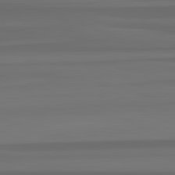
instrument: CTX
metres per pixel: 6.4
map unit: lApd
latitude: 82.8380
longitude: -179.4616
